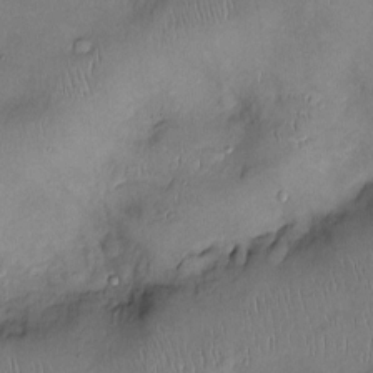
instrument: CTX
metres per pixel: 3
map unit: Ht
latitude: -4.1416
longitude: -14.2145
